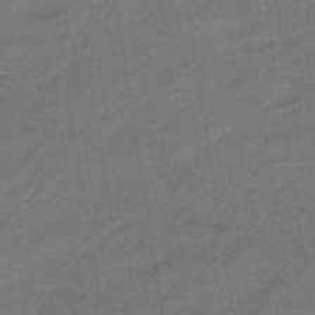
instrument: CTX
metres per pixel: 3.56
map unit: eHb
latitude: -36.4818
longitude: 77.9178
